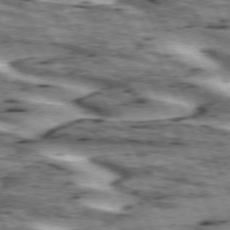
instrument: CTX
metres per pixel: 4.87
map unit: lApd
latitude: 73.1970
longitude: -54.2522
